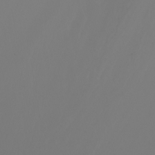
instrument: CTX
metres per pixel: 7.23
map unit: Nhu
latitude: -5.8233
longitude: -69.5560
